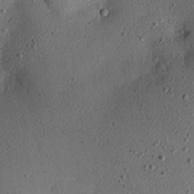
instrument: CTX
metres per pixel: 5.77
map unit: Nhu
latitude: 0.6868
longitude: -77.4048
